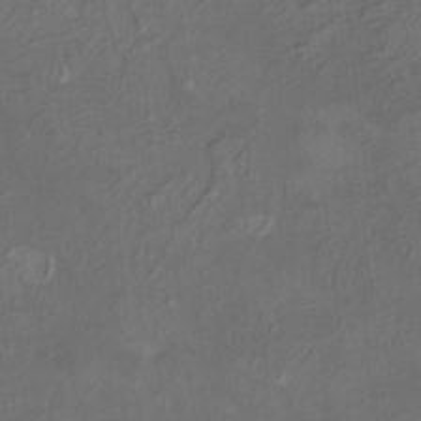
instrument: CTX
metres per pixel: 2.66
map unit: HNhu
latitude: 5.1214
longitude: 13.7478
